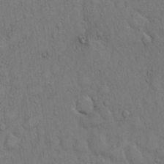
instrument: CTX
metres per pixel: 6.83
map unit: Hto
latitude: 11.8206
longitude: -57.7260
